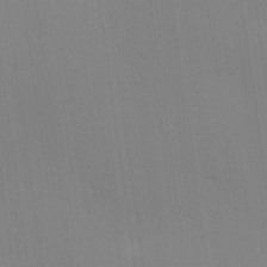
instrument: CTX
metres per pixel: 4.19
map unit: Hve
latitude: 25.4615
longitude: -91.5371
